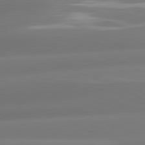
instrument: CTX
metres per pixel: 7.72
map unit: lApd
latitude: 81.3104
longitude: -161.1970
